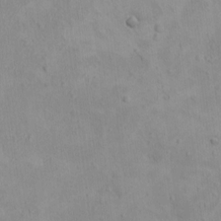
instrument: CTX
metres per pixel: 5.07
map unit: HNhu
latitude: 5.2348
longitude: 7.5210
